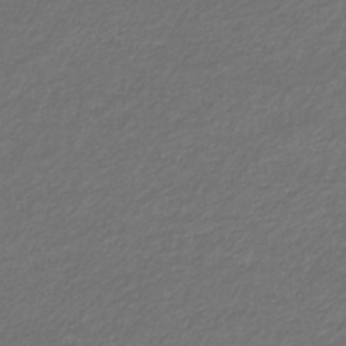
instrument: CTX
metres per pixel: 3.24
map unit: eHb
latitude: -32.6330
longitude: 70.0094
